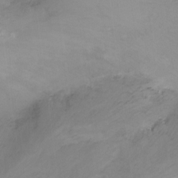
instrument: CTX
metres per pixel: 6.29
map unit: Ht
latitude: -17.2376
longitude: -45.4804
